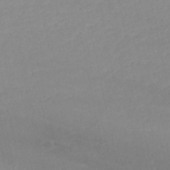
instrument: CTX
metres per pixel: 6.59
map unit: HNb
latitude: -48.7463
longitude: -43.8772
